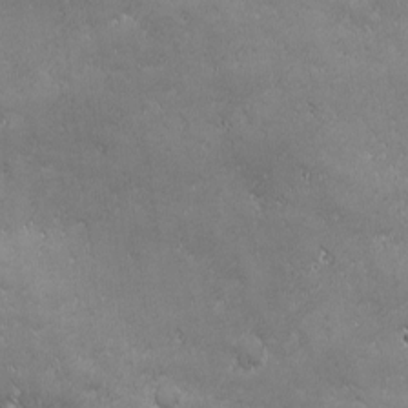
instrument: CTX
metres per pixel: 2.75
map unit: Ave
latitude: -7.7477
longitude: -121.5938
